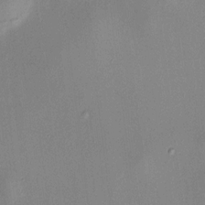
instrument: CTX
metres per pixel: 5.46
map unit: HNhu
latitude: 8.5924
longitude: 14.1417
